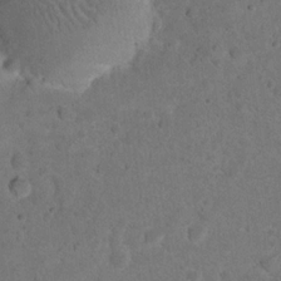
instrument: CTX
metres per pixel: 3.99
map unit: eHh
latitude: 19.9906
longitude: -62.8947
